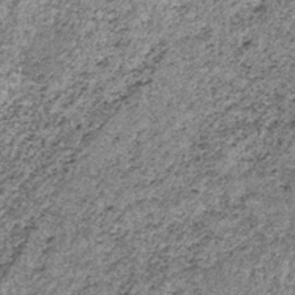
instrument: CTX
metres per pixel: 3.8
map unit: lHb
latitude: -38.2172
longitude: 65.2376
